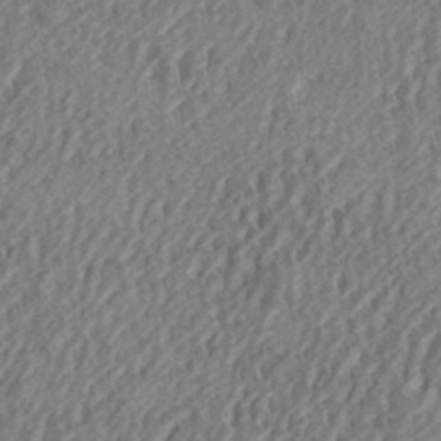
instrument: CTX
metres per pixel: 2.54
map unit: eHh
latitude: 33.5371
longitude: -132.7057
